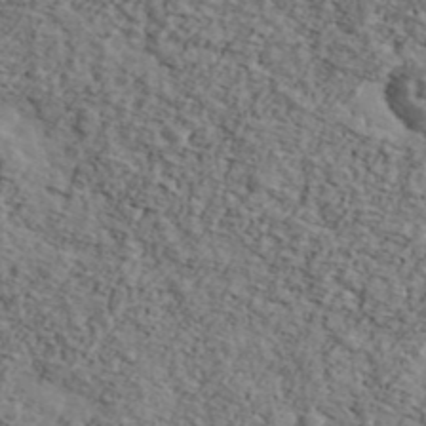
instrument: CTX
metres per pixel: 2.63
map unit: Ave
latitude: 43.4993
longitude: -110.0444
